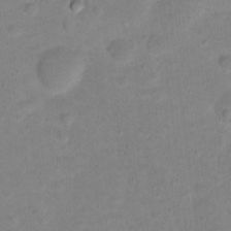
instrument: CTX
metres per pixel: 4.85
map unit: Hto
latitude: 16.2900
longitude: -37.3482
